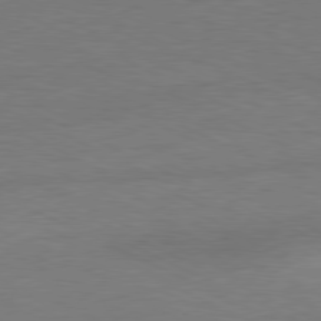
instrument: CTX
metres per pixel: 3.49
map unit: Ap
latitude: -81.3132
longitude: -85.3104
